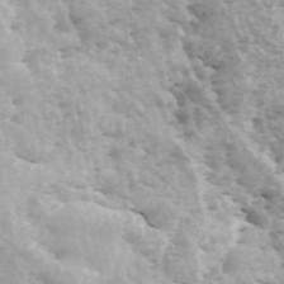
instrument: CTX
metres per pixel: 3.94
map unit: ANa
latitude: 43.5371
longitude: 46.7463
